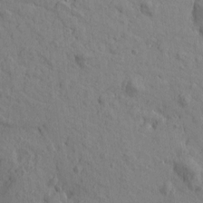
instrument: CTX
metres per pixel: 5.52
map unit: Htu
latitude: -0.2929
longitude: -175.7072
